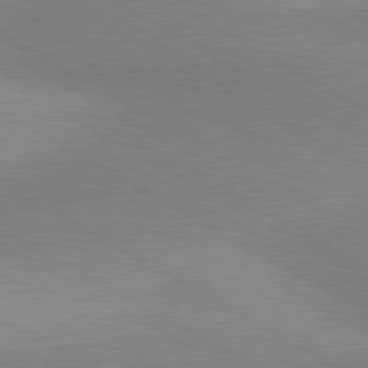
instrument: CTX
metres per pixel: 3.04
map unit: lApd
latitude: 80.6868
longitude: 125.7100
